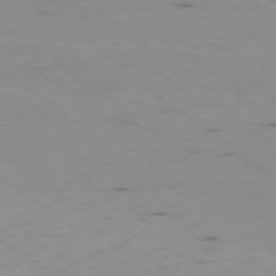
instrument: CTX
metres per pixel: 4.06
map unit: Ap
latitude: -78.7085
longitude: -73.4994
